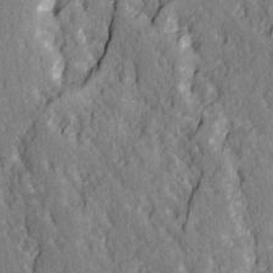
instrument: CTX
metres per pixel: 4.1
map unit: Ave
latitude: 14.4790
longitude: -131.7828
